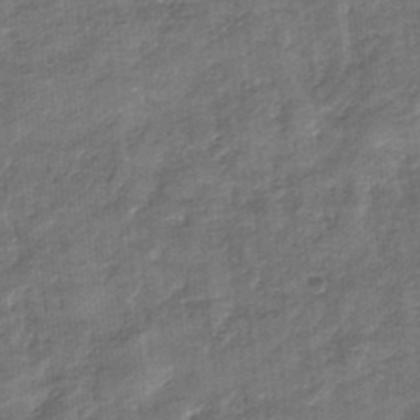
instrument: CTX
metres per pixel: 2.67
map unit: eHb
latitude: -34.1228
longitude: 79.5399
